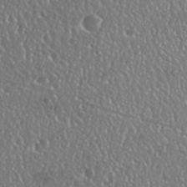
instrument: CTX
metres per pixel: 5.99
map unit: Nhu
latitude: 25.2537
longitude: -59.1592
